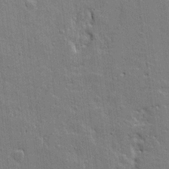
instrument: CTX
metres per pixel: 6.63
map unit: lAvf
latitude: 15.7828
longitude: -128.1389
